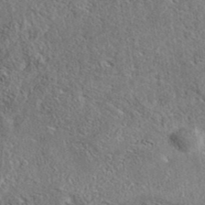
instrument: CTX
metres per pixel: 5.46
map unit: eAb
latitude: 37.7828
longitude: 112.5007
